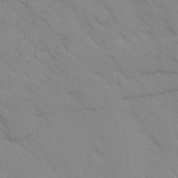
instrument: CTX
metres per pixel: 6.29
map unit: Ave
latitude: -1.2943
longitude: -112.2522
